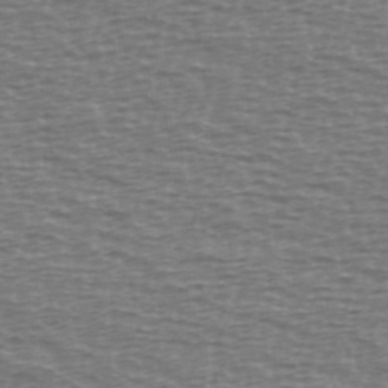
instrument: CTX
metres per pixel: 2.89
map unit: Ave
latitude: 38.5357
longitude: -113.6127
